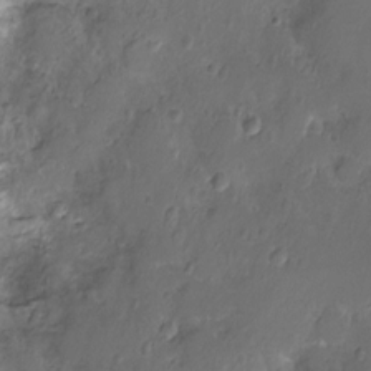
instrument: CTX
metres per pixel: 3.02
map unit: Nhu
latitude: -15.6722
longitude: -26.0444
